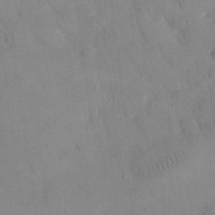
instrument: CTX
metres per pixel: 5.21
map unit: eHh
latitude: 25.0080
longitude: -66.0633
